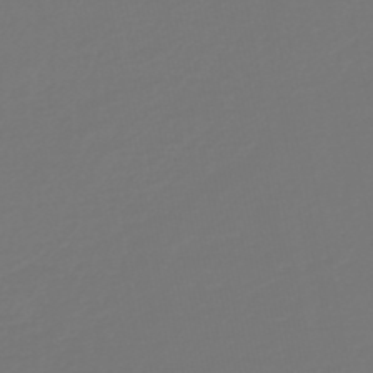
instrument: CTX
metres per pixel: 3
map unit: HNb
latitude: -46.8219
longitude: 56.5951
